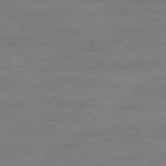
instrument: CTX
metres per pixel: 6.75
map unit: Ap
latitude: -76.5574
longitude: -83.9339
